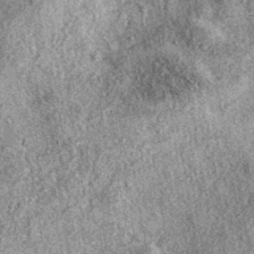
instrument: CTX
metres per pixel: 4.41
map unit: eAb
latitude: 38.0444
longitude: 107.1242
